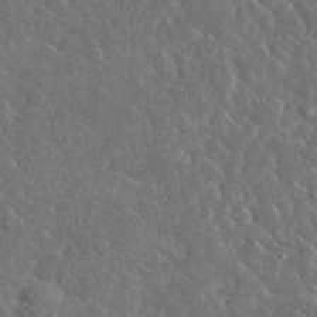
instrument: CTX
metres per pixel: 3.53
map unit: lHvf
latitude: 37.2915
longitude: -89.4427
